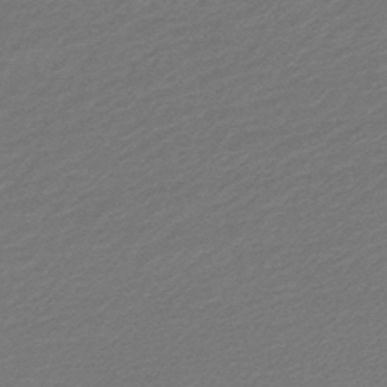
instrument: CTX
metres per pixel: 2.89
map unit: lHb
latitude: -47.0297
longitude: 60.0094
